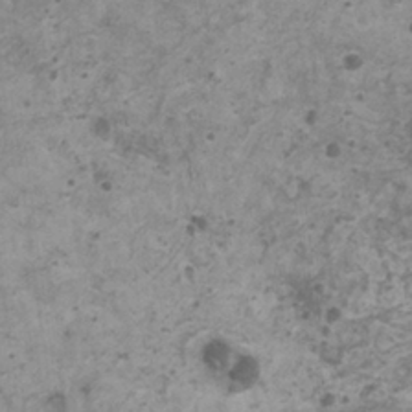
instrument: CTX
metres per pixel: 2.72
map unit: HNhu
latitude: -0.1795
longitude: 3.1431
